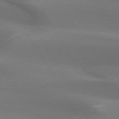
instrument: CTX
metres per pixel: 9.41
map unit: lApd
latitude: 72.9892
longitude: -49.9150
